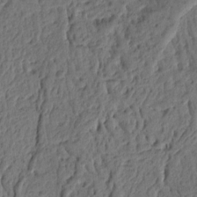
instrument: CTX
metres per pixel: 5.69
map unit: Ht
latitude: 9.9528
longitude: -76.4034
